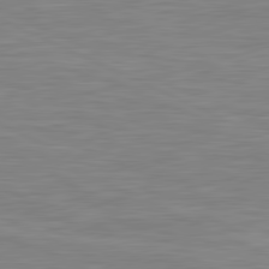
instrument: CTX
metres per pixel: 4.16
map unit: lApd
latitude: 81.3482
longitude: -169.9906
